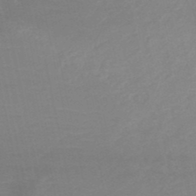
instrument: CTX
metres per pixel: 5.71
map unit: HNb
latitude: -49.6344
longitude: -43.4049
